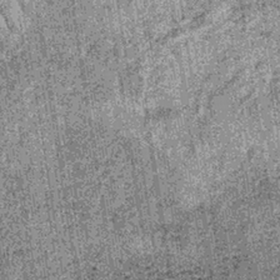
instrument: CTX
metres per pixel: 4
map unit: lHb
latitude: -37.2565
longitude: 67.1432
